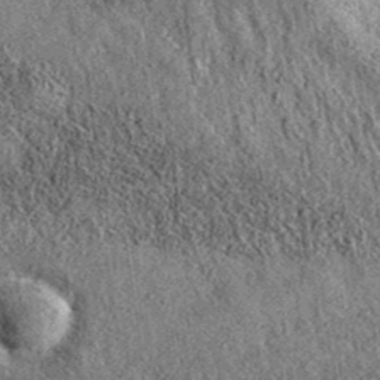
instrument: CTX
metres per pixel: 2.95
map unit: eAb
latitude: 36.8569
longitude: 109.6344
